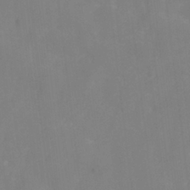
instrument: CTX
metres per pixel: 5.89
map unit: HNhu
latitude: -27.6532
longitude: 74.0472
